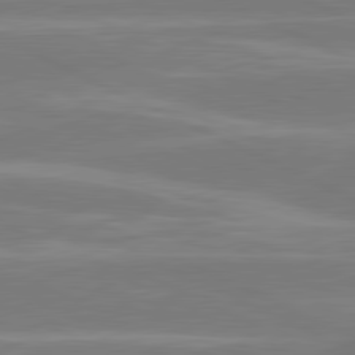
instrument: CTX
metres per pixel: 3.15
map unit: lApd
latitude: 81.1970
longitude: -135.5182
